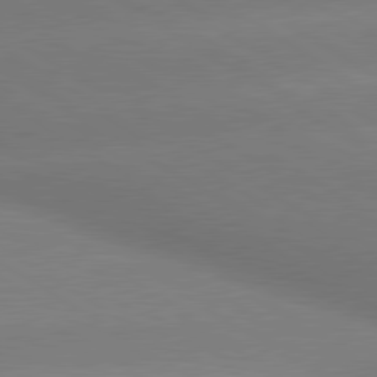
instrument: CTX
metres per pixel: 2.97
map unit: lApd
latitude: 80.0255
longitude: -149.0458
